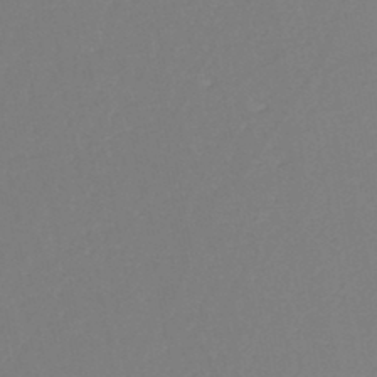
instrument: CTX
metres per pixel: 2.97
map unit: eHh
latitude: -45.5021
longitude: -29.1025
